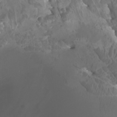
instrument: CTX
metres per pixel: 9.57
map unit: Nhu
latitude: -6.9919
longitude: -75.0081
